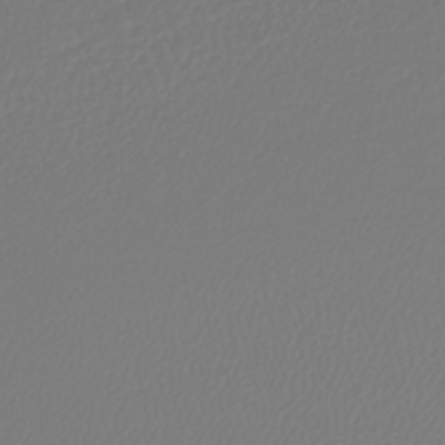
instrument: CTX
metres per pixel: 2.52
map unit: lHb
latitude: -42.8596
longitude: 60.7274
